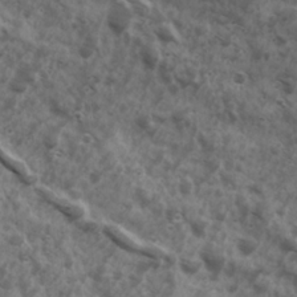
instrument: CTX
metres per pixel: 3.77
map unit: Ave
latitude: 17.6127
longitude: -131.8962
